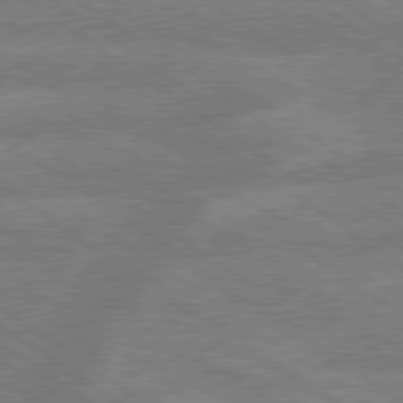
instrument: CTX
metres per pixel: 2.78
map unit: lApd
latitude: 79.4616
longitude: -161.4237
